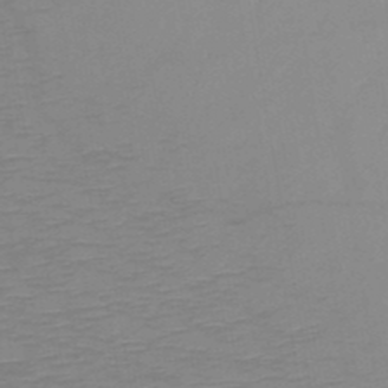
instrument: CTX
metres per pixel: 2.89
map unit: HNb
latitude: -49.0298
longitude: -44.9702
